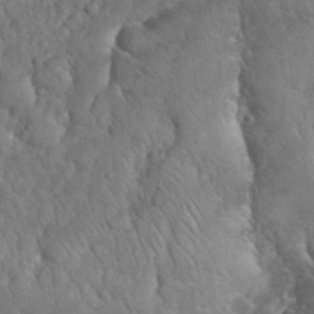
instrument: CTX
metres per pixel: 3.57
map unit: eHh
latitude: 33.4804
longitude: -65.2915
